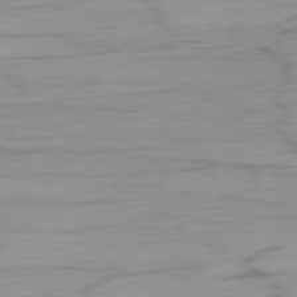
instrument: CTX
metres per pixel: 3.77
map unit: Ap
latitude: -78.5762
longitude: -78.0822
